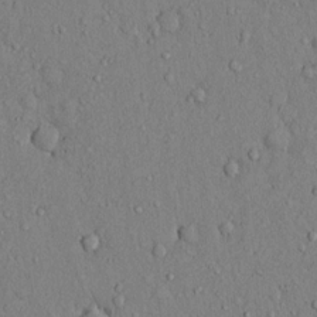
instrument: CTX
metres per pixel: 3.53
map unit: Hto
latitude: 13.4238
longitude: -58.2523
